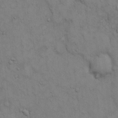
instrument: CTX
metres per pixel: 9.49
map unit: Hto
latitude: 13.3860
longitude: -60.5545
